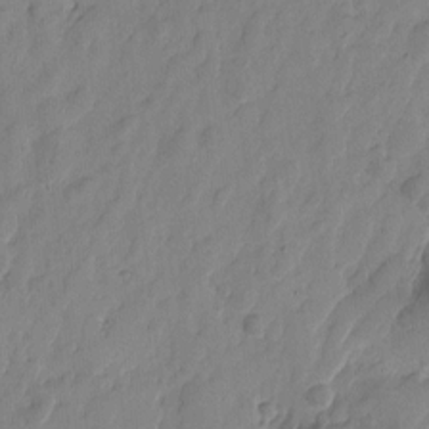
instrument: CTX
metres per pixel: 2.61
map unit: Htu
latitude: -1.8423
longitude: -176.5545
